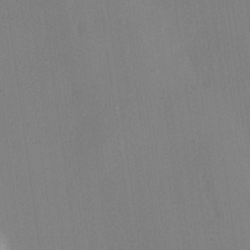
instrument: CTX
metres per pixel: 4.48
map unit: lHvf
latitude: 22.6301
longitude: 140.9731
